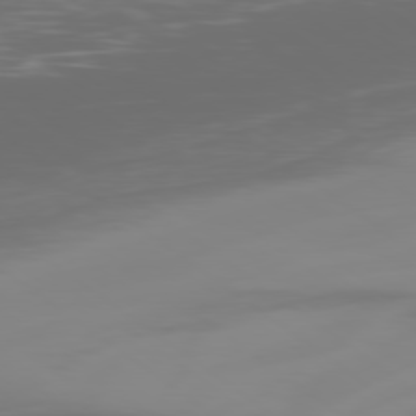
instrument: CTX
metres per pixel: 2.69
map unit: Ap
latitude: -78.9541
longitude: -79.0270
